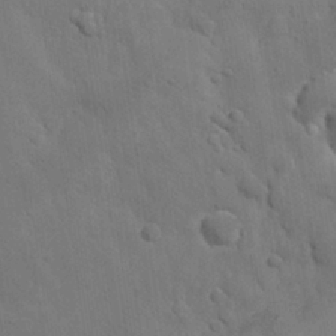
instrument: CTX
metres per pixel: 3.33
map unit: Nhu
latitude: 26.4412
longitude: -73.0459
